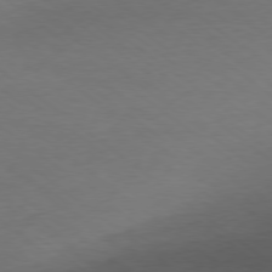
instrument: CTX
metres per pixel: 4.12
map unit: Ap
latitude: -78.9352
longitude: -97.3671
